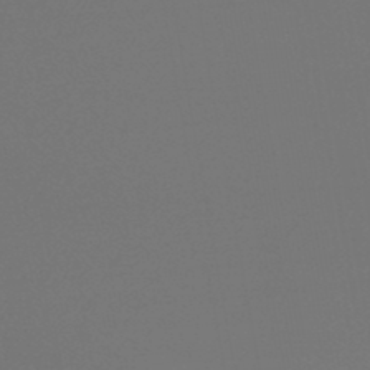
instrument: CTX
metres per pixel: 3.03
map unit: lHb
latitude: -47.5399
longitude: 65.8800
